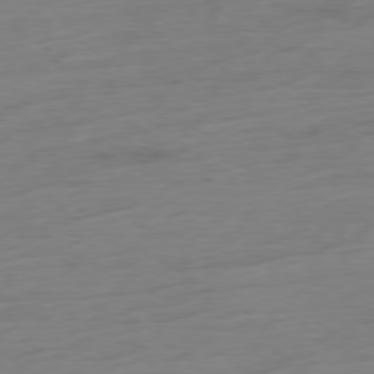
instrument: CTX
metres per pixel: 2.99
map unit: Ap
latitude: -78.6518
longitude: -58.5924
